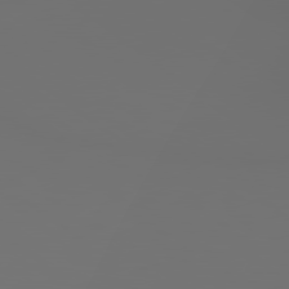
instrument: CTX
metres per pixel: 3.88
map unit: lApd
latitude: 79.1214
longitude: 176.6707
